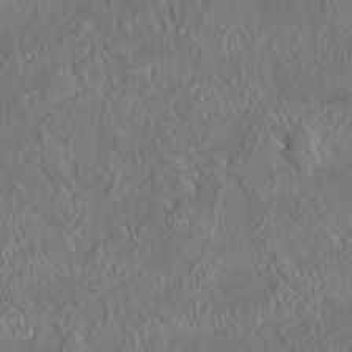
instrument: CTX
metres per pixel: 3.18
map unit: HNhu
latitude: 5.7072
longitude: 12.9542
